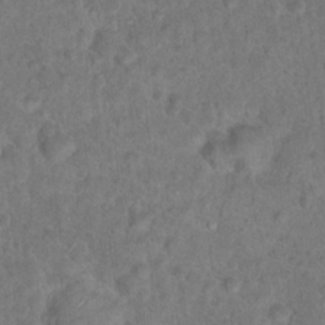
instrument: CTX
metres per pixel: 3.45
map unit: Hto
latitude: 17.3482
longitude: -40.6868
